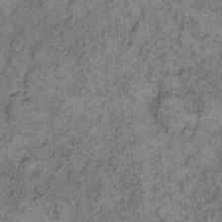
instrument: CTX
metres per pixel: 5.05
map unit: eHh
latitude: 11.8206
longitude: -63.7450
